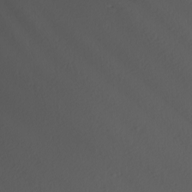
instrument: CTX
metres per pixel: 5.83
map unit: Nhu
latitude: -6.8975
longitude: -94.8380
